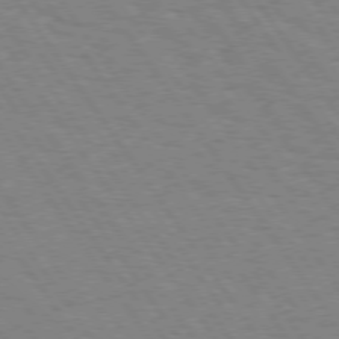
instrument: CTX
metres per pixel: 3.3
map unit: Hpe
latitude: 74.5357
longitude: -136.9325
